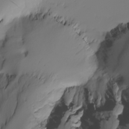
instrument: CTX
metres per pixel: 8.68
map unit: Nhu
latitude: -5.5210
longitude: -95.8206
